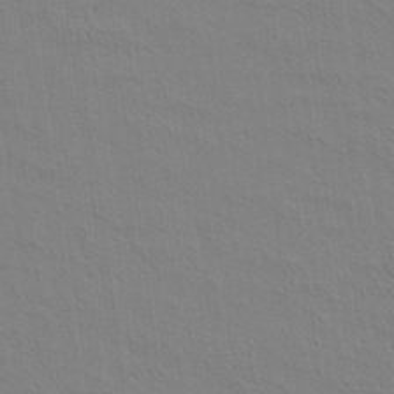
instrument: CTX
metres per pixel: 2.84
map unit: Aa
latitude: 21.1592
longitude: -140.5167
